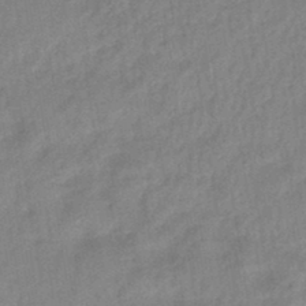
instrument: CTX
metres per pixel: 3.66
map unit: HNhu
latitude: -45.1998
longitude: 90.9731
